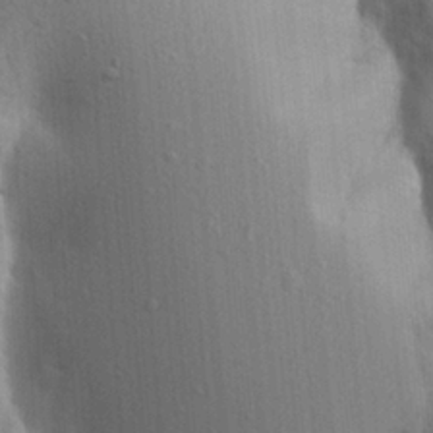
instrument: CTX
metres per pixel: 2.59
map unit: Aa
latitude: 19.3103
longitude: -149.7072
